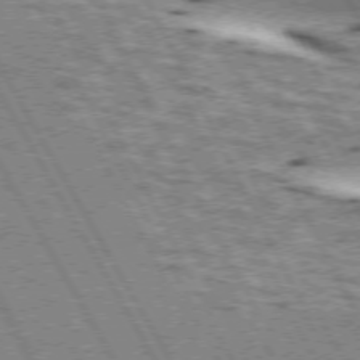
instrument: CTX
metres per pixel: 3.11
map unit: lApd
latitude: 72.9703
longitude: -55.3859
